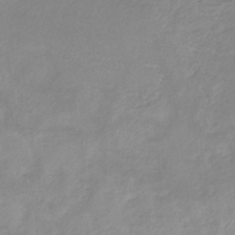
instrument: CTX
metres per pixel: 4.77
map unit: HNb
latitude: -31.8422
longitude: 61.8422
